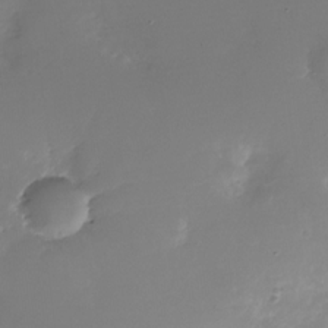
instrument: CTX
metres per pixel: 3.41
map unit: Nhu
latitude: -28.2173
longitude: -78.7247
